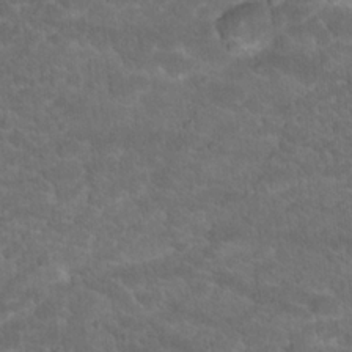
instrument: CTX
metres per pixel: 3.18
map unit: Hto
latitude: 19.3103
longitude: -35.8583
